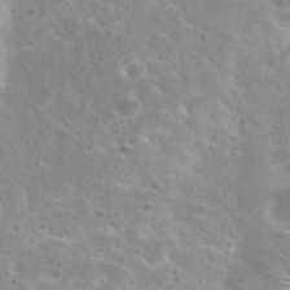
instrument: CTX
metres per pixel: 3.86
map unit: Nhu
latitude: 30.4034
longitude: -49.4237
